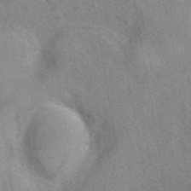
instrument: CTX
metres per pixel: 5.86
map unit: eAb
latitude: 40.4789
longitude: 106.7086
